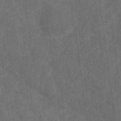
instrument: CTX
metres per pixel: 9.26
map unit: Nhe
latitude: -35.9178
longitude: -178.4979
